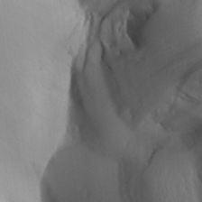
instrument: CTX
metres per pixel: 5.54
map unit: Aa
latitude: 25.2914
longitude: -136.9325
